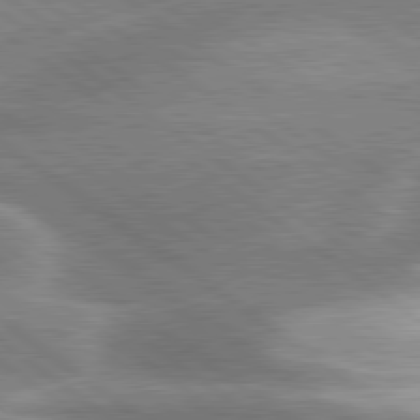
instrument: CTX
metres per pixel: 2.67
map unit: lApd
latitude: 80.2900
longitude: -119.2537
